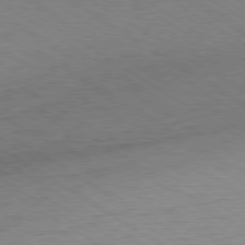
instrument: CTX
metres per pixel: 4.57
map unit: Hpe
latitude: -80.3118
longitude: 19.1053
